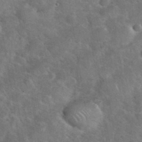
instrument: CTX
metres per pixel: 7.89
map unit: eHh
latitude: 37.3104
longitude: -64.4034
